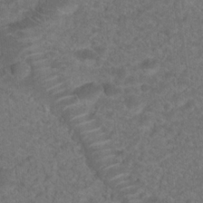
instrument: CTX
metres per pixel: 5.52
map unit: Hto
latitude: 19.0836
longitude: -39.2537
